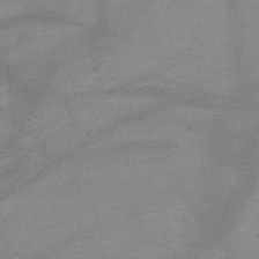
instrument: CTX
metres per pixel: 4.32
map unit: HNb
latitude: -49.4644
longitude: -42.4412
